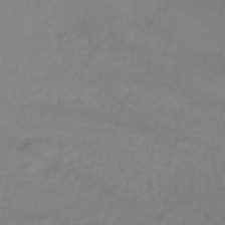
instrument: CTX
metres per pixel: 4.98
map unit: lHb
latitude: -34.6518
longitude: 71.5966
